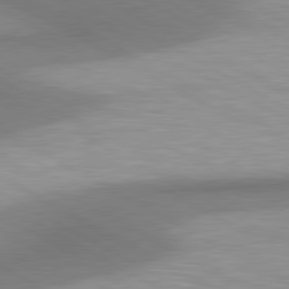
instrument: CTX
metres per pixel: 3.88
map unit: lApd
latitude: 80.6868
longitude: 163.3509
